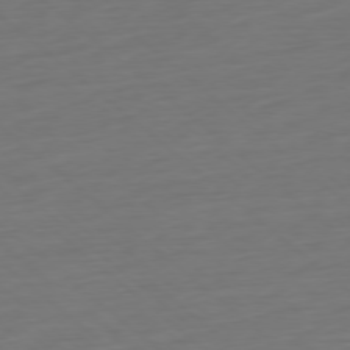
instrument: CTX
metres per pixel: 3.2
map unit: Ap
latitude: -78.1228
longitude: -77.0269
